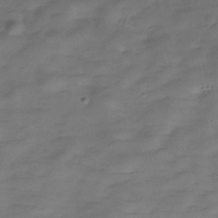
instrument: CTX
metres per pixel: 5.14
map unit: Hve
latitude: -30.2172
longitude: 91.2187
